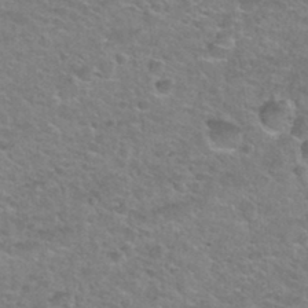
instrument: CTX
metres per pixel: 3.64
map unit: Nhu
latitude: 31.5183
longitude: -50.1577
